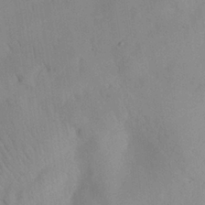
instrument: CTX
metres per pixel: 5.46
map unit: Aa
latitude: 26.0444
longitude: -142.8002
